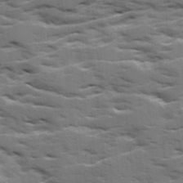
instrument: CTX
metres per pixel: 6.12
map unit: Ave
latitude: 18.3089
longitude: -129.9150
